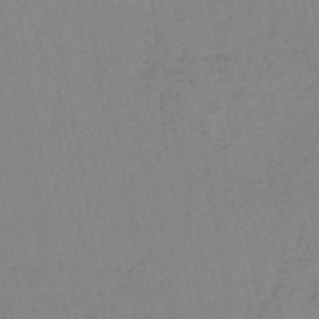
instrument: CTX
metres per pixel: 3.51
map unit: lHb
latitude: -40.3495
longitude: 67.8044
